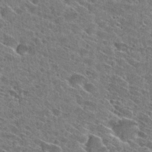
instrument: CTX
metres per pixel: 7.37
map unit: Hto
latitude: 28.9891
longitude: -45.4426
